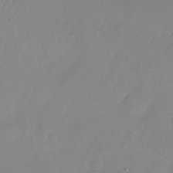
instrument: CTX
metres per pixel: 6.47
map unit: Nhu
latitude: -24.0850
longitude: -69.7639
